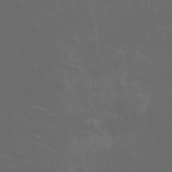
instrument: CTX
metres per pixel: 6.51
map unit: HNhu
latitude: 0.7246
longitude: -2.2522
